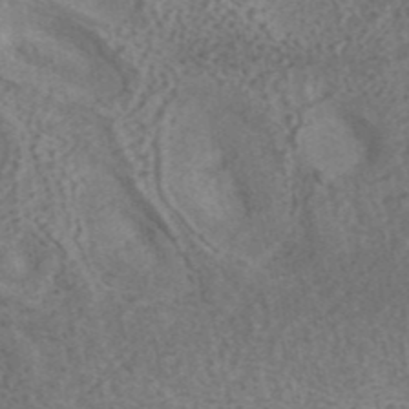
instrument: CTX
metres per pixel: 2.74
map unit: ANa
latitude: 42.4034
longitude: 17.8801
